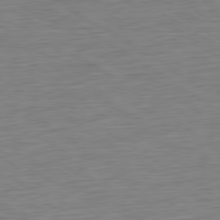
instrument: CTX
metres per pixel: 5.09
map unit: Ap
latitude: -80.6141
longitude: -79.4616
